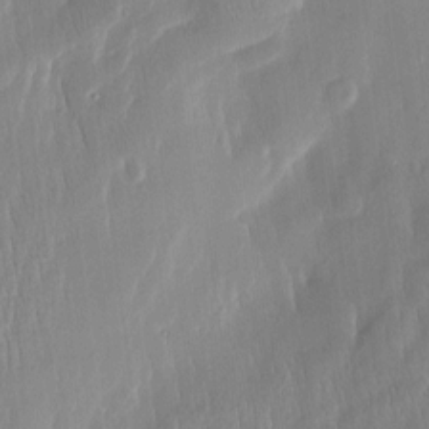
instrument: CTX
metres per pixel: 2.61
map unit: Htu
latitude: -5.4265
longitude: 173.8989
